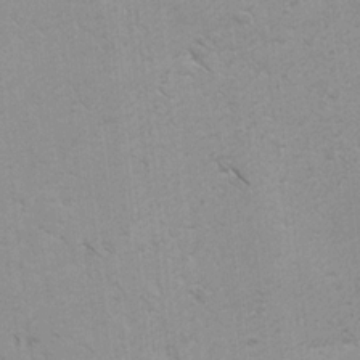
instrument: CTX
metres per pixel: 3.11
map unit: lAvf
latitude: -4.1983
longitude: -114.4412
